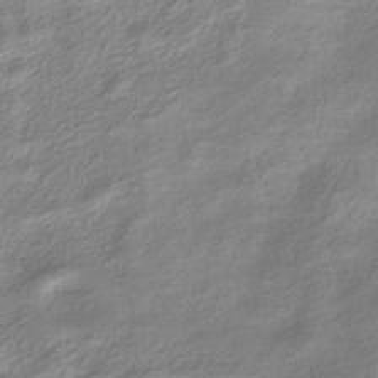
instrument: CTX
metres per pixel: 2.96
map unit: HNhu
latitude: -40.4440
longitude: 93.3132
